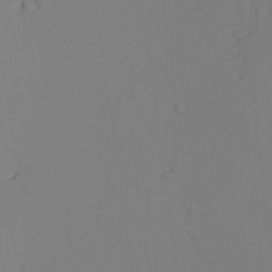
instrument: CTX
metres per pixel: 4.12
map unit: lAvf
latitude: 26.1956
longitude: -111.2348
